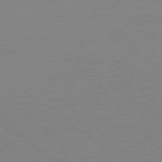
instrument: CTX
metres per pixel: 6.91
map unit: Ap
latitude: -78.6140
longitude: -98.0255
